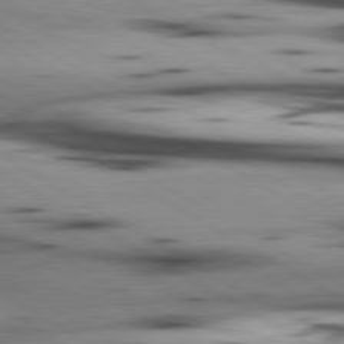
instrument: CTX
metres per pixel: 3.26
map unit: lApd
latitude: 80.2711
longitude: 160.2173
